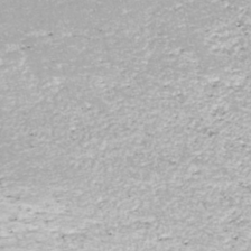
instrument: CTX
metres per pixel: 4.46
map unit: ANa
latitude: -40.4440
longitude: 102.9164
